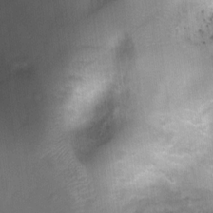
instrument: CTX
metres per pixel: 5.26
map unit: Ht
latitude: -0.6708
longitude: -20.6113
